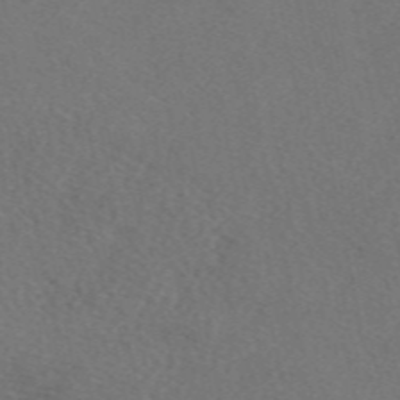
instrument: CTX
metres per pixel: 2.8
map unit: eAb
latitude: 48.8380
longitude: 108.4440
